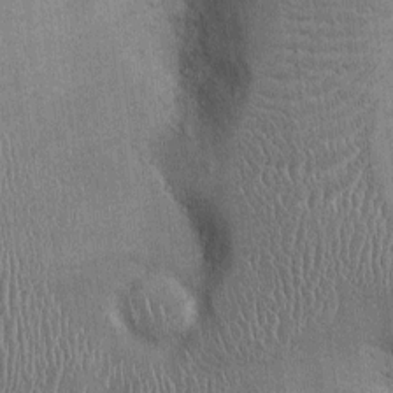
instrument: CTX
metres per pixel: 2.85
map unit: Ht
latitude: -2.9541
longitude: -13.8773
